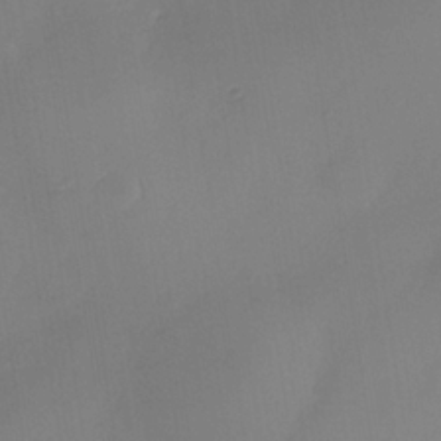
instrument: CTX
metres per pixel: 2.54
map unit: Nhe
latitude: -36.9352
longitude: -113.1781
